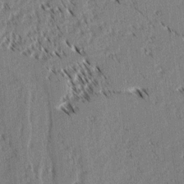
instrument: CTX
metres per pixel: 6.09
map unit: lAvf
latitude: 2.8569
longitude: -105.8017
